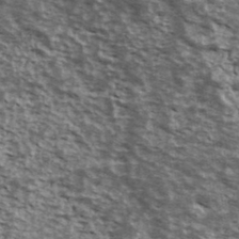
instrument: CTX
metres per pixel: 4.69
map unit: Ave
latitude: 39.9150
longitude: -108.3656
